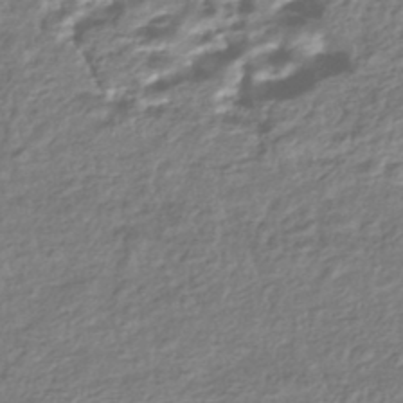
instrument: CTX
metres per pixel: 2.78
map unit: HNhu
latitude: -43.4076
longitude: 98.4818
